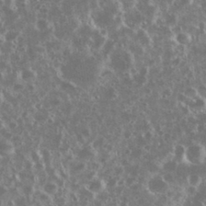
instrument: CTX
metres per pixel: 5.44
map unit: eHh
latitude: 34.5923
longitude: -60.6301
